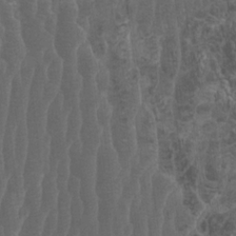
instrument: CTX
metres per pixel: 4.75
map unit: HNhu
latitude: -1.1243
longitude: 13.7667
